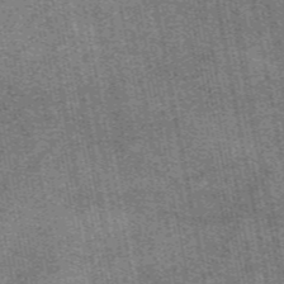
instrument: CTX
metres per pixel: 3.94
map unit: eAb
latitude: 48.0633
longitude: 105.4265
